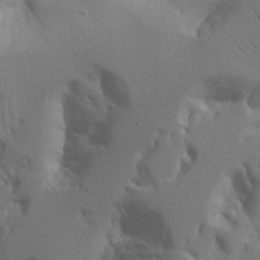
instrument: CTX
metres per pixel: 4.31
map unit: Aa
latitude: 21.8584
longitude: -124.2711
